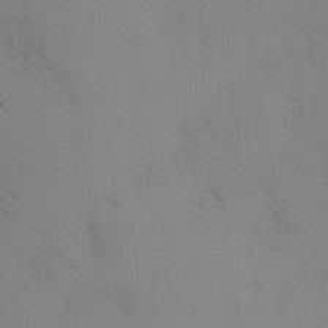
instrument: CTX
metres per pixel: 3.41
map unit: Ave
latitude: -0.5574
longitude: -111.6694
